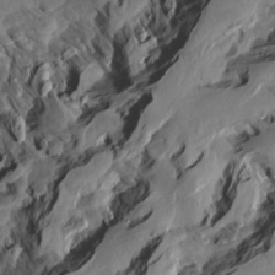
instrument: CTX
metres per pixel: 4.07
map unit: Aa
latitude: 13.6883
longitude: -141.1970
